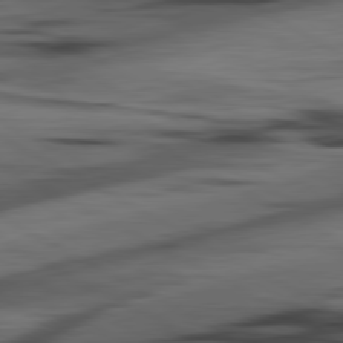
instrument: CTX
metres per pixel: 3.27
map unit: lApd
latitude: 80.7435
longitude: -84.2712
